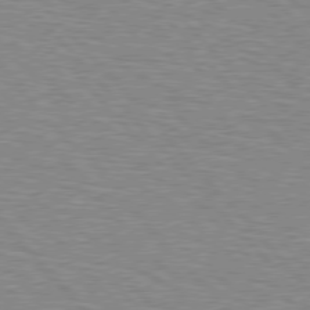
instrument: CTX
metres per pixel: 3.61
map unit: Hpe
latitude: 76.9324
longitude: -150.4412
